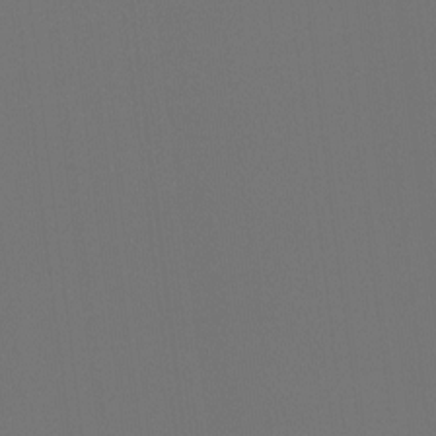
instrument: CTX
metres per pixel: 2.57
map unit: Hto
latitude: -7.6155
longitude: -50.1766
